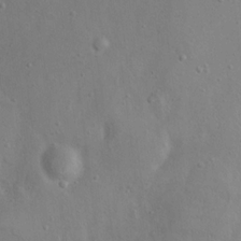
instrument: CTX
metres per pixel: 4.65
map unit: Nhu
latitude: 12.4412
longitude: -26.9703
